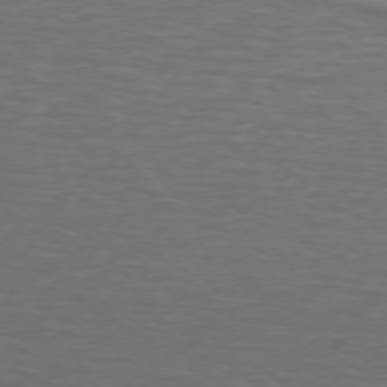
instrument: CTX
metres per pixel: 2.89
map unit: lApd
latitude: 74.7246
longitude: -78.9892
